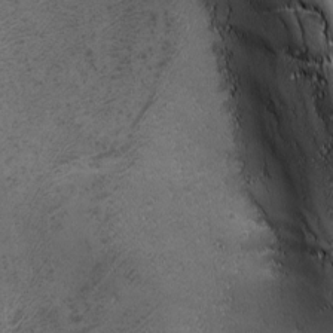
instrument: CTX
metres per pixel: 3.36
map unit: Ave
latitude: -7.5399
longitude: -121.6127
